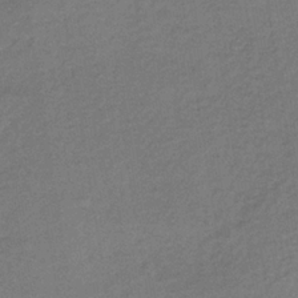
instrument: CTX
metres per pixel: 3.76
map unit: lHb
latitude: -35.2187
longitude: 62.4062
